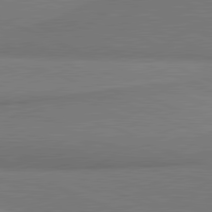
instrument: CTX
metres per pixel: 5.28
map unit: lApd
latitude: 81.4993
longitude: 160.7652
